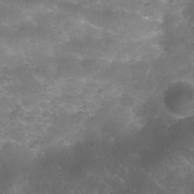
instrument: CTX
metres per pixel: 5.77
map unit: Nhu
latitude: 27.4427
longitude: -63.1970
